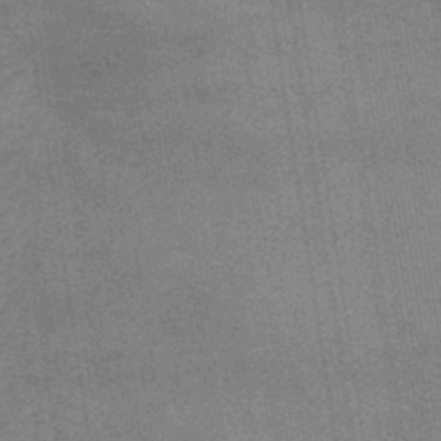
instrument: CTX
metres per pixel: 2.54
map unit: lHb
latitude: -40.3306
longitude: 75.4455
